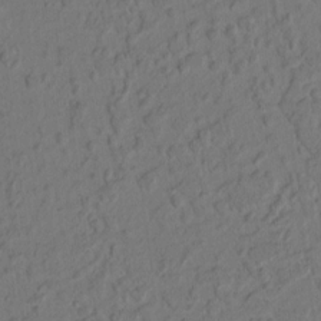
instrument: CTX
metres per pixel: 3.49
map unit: lAvf
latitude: 8.8002
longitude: 166.1417
